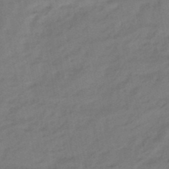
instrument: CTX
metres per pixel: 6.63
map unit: eHb
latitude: -47.3887
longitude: 80.8030
